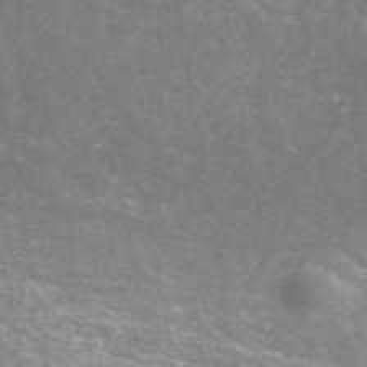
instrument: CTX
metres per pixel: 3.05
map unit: ANa
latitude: 43.3293
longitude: 25.5021
